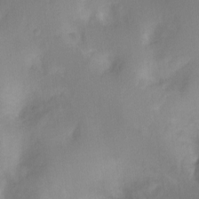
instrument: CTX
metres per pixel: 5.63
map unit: Ht
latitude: -16.8975
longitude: -45.6505
